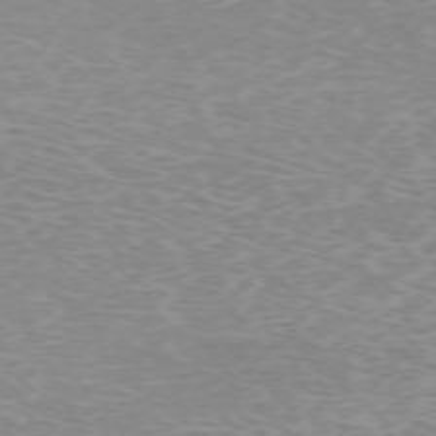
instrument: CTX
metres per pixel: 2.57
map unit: Hpe
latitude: -71.9178
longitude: 12.1417
